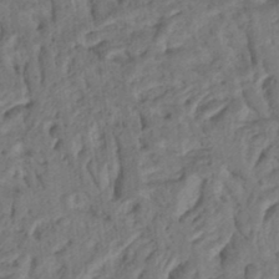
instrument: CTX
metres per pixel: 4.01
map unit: Ht
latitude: 13.1403
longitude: -74.7435
